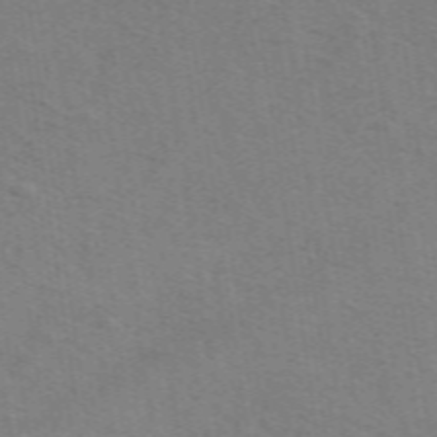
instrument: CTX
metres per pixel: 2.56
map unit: ANa
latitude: 51.3103
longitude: -70.5168
